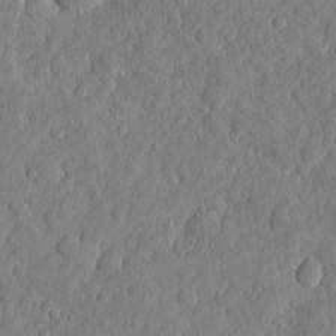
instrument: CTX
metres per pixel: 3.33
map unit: eHh
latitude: 6.8380
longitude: -73.5749
